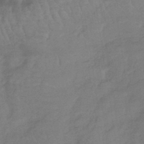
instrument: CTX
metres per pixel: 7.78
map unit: lHb
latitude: -40.3873
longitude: 66.7274
